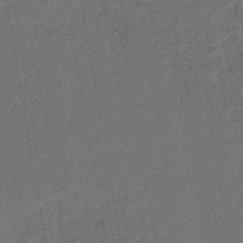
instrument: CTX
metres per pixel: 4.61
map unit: lHb
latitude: -43.5966
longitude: 60.9731
